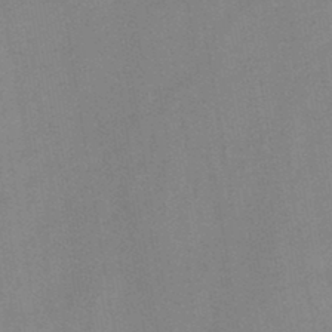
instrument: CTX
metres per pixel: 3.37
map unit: HNb
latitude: -45.4454
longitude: -38.3467
